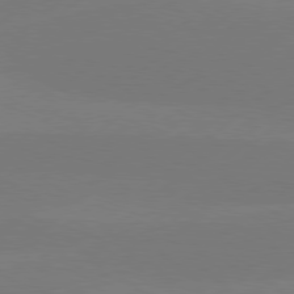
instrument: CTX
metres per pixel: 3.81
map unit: Hpe
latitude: 78.2145
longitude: -131.7450
